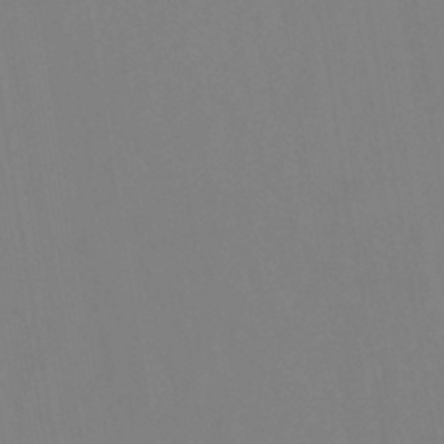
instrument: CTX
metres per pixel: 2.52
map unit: eHb
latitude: -38.4251
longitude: 75.2187
